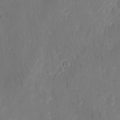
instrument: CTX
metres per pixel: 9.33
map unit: eHh
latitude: 13.3860
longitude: -72.6680
